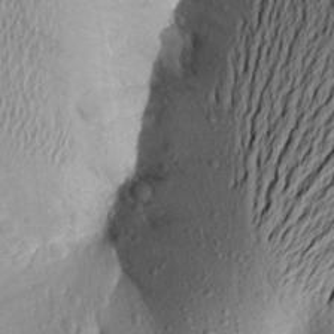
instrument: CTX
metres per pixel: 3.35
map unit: Aa
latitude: 19.5938
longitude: -148.9136
